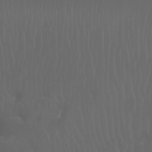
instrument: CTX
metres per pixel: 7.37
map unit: Htu
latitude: -6.1039
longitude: -70.1389
